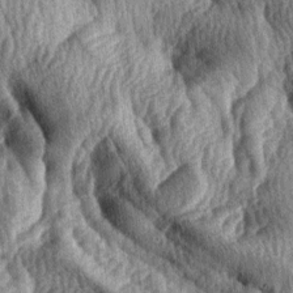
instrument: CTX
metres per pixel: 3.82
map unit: lAa
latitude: -7.7666
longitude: -127.7261
